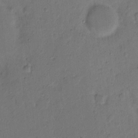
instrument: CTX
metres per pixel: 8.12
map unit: Hto
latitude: 7.3482
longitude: -61.9528
